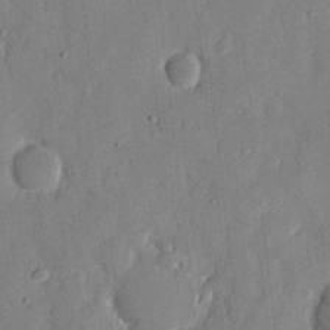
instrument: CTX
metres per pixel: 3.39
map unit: eHh
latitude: 12.6302
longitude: -68.0255
